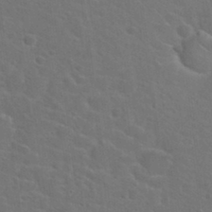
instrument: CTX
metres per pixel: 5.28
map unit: Hto
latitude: 23.9150
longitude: -47.7072
